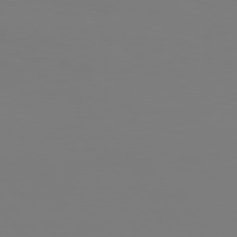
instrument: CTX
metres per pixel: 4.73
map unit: Hpe
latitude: 76.3467
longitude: -134.0633
